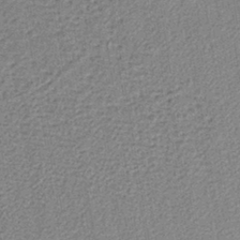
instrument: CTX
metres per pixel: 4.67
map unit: lHb
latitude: -40.2172
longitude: 62.5384
